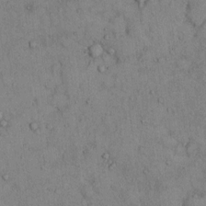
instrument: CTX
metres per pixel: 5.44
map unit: Hto
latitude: 11.5371
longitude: -59.7450
